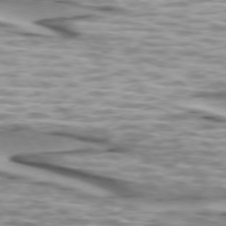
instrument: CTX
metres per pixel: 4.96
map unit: lApd
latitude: 74.0822
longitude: -57.6693
